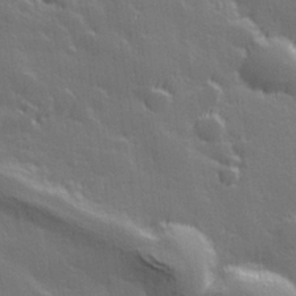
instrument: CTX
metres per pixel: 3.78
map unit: Hve
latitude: 27.9528
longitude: 144.8786
